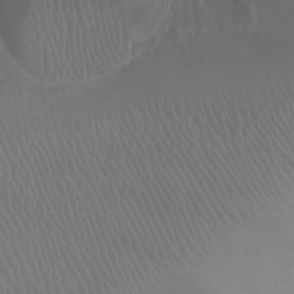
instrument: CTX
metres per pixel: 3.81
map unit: Ht
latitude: -1.5777
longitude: -18.7057
